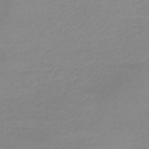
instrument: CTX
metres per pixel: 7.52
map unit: lHb
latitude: -40.1417
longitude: 69.8989
